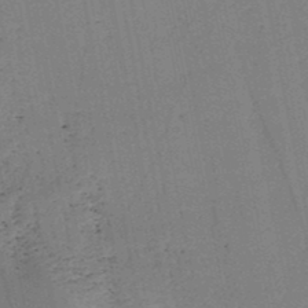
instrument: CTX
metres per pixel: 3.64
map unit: HNb
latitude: -48.2173
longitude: -40.1010
